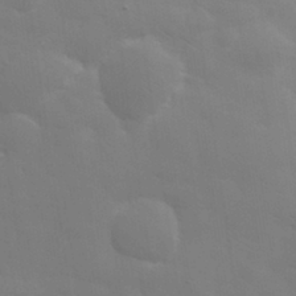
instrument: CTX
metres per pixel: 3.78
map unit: eHh
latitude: 31.0837
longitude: -70.1389
